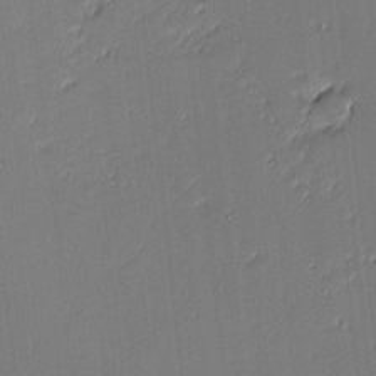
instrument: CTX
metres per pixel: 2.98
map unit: eHh
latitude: -3.5021
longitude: -82.2522
